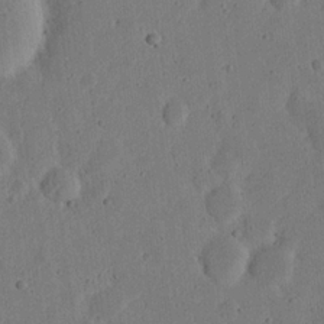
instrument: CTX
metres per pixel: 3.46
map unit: eHh
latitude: 21.8773
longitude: -69.5938
